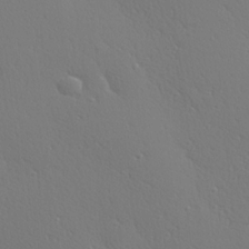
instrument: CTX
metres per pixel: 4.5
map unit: Hve
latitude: 19.3859
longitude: 149.9556
